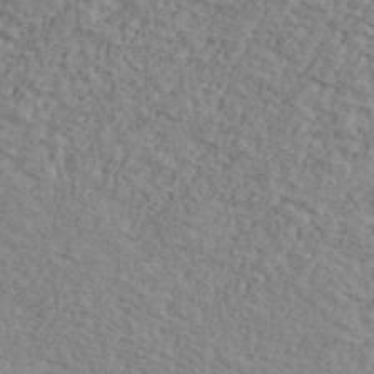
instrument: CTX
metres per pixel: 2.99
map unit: Ave
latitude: 41.6693
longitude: -109.8016
